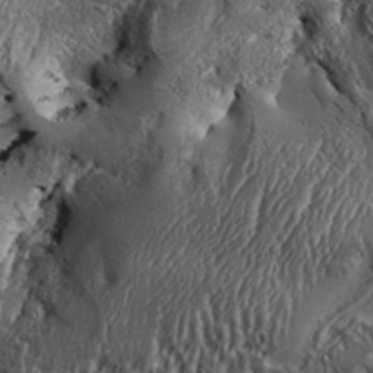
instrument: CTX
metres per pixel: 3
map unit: Aa
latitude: 33.0836
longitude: -135.1592
